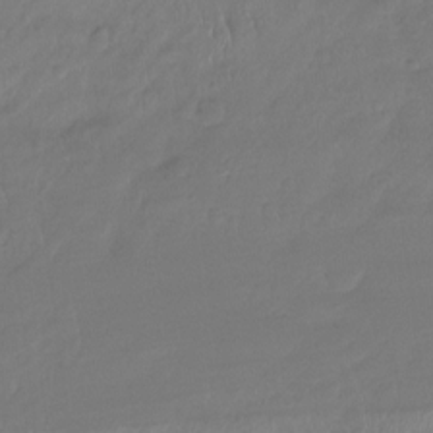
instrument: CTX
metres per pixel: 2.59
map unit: Htu
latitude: -14.7464
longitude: -45.0080
